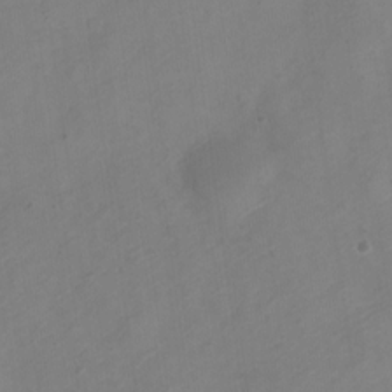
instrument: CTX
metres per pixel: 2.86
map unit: Nve
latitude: -23.3321
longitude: 107.1242
